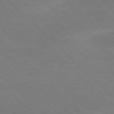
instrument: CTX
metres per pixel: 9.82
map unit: Ap
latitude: -77.9556
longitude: -86.9514
